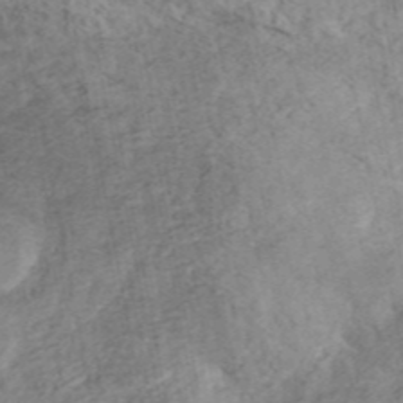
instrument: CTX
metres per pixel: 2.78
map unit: ANa
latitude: 45.1025
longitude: 46.2739
